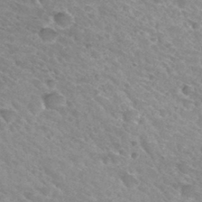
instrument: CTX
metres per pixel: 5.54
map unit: Hto
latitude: 31.9339
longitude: -45.8961
